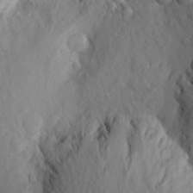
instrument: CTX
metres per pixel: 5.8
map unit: Aa
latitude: 23.2348
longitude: -145.8772
